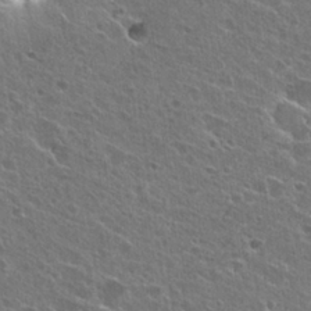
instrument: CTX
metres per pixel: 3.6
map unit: Hto
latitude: 26.5168
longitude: -44.4979
